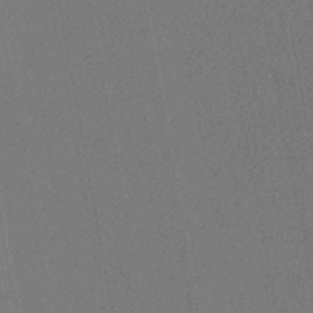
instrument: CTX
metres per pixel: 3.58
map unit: lHb
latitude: -45.1053
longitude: 74.6330
